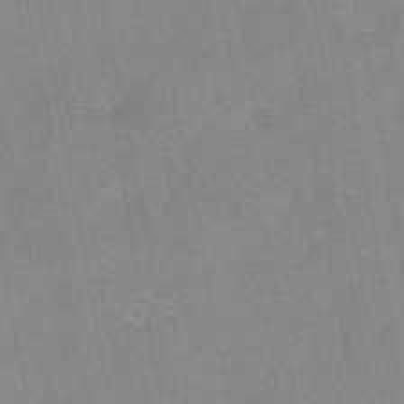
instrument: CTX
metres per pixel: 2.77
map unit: eAb
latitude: 48.5357
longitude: 103.8800
